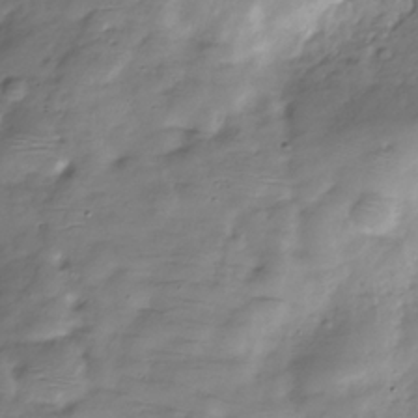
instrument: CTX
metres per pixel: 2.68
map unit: Hve
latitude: -30.5951
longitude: 90.7464
